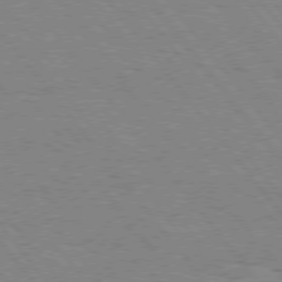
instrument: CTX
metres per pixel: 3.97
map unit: Hpe
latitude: 75.6316
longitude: -156.7624
